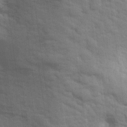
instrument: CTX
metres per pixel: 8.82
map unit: eHh
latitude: 24.4034
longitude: -79.1781
